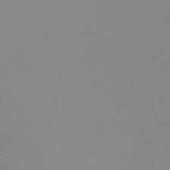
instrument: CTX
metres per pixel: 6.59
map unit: HNb
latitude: -48.4818
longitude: -44.8758
